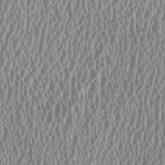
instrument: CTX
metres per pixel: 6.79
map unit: HNhu
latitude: -0.2551
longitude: 0.4062
